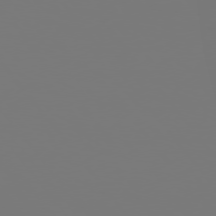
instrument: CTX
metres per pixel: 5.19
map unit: Hpe
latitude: 75.9906
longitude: -141.9717
